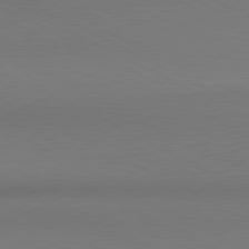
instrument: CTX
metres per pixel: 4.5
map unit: lApd
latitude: 80.9514
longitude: 145.4077
